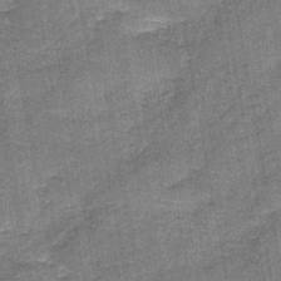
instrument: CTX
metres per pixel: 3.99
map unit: HNb
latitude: -36.0472
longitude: 51.3510
